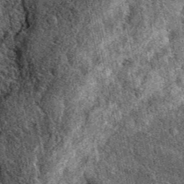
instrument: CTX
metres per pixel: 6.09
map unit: eAb
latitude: 38.9891
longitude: 109.3510
